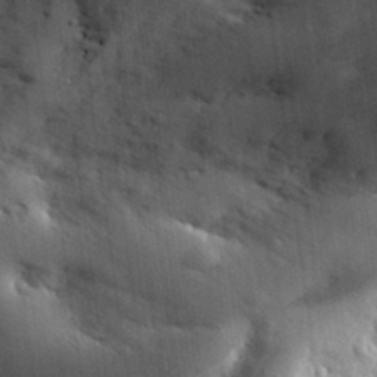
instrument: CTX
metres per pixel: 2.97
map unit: eHh
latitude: 30.3845
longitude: -80.0255
